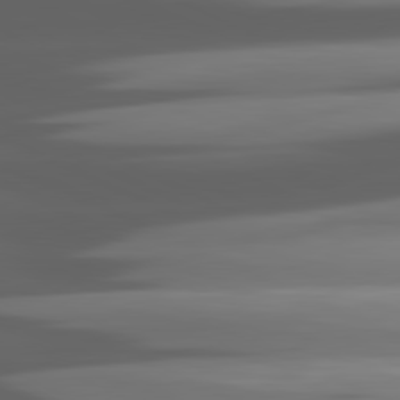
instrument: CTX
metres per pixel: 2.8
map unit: lApd
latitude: 81.4048
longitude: -146.0633
